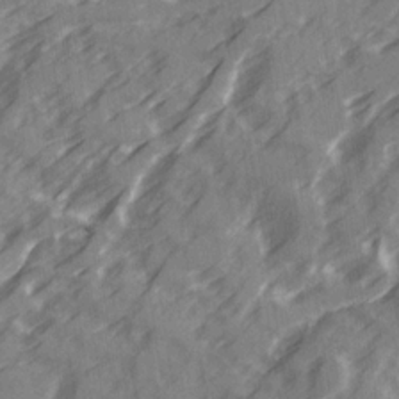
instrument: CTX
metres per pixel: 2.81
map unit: Ave
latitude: 20.1956
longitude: -131.4427
